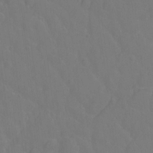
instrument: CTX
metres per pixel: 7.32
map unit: Hto
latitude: -2.5006
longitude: -34.5545
